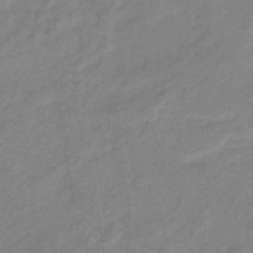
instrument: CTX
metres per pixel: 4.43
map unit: lHb
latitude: -37.2565
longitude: 73.2943
